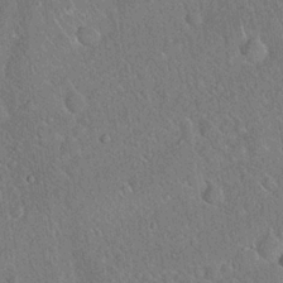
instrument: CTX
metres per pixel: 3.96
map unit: Hto
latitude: 18.7246
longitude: -52.4034
